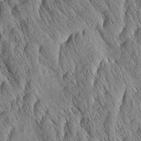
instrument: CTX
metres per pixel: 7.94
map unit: Aa
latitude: 6.4979
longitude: -130.4412
